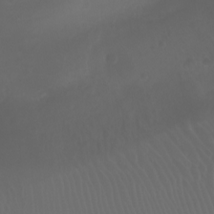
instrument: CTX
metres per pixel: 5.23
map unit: Htu
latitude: -7.4265
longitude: -73.7450
